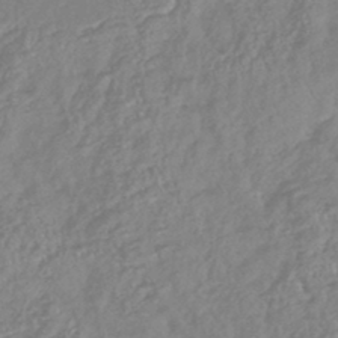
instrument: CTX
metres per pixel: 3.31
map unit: lHb
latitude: -44.3117
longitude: 80.0472
